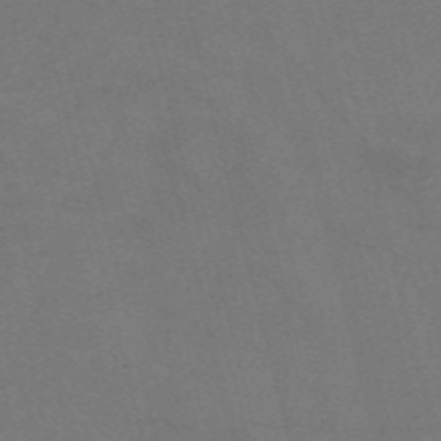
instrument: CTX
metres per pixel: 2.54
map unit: Nve
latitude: -57.5966
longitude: 51.4643
